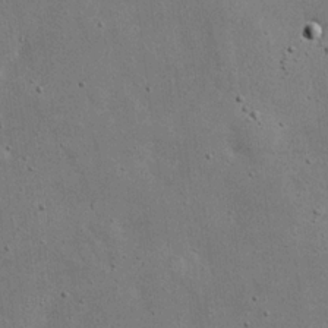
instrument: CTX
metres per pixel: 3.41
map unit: eHh
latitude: 20.2334
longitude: -71.8016
